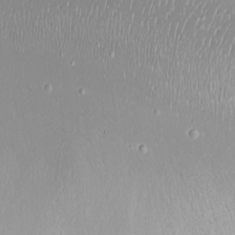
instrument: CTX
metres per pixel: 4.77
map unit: eHh
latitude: -9.0108
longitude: -70.1956
